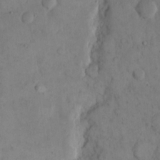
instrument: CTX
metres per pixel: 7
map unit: eHh
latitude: 14.4601
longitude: -67.5938
